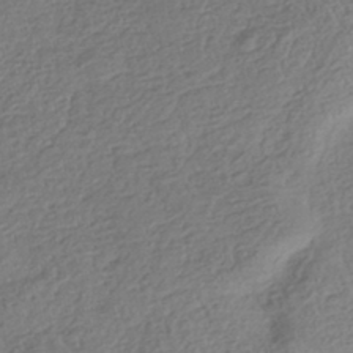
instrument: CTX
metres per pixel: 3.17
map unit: HNhu
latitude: -42.2172
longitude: 98.3684
